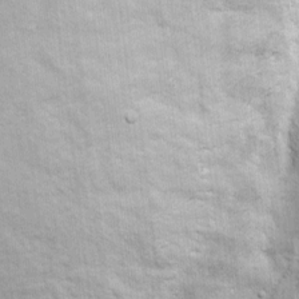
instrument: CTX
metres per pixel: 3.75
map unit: eHh
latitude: 9.0270
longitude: -66.8002
